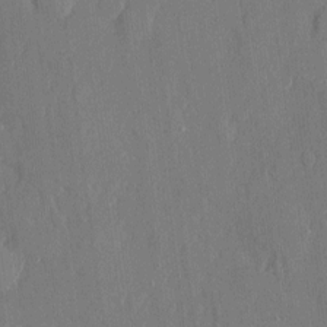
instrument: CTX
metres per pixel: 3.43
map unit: eHh
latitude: 5.5182
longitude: -72.6869
